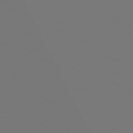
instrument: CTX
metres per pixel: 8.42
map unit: Hpe
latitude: 78.2901
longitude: 177.3699
